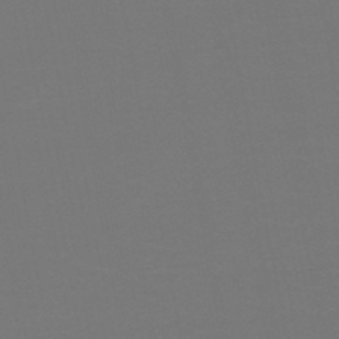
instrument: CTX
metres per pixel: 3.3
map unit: HNb
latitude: -47.4076
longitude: -44.3278
